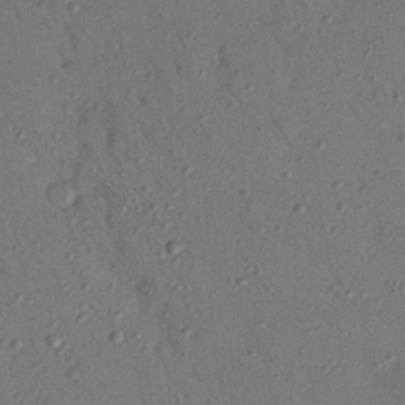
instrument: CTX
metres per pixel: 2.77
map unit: Nhu
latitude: 25.3481
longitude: -73.4427
